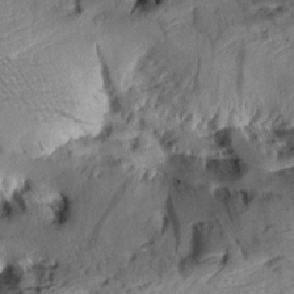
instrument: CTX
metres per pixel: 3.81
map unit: Aa
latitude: 9.6316
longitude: -142.8002
